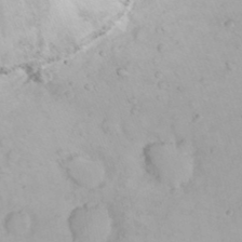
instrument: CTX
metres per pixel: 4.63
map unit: Nhu
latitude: 24.1955
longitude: -62.3279
